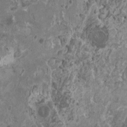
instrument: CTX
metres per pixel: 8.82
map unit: HNhu
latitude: 0.2900
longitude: 5.6722
